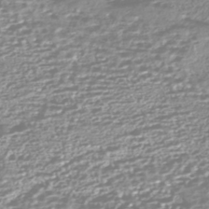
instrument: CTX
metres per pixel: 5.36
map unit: HNhu
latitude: -44.3495
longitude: 100.8219
